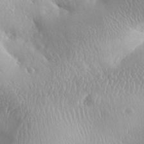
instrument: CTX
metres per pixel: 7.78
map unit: Aa
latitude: 32.9136
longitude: -141.2537
